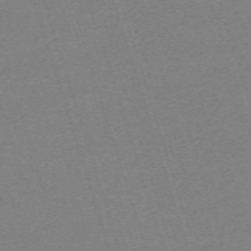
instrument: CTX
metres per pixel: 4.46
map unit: eHh
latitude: -63.0486
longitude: 49.2187
